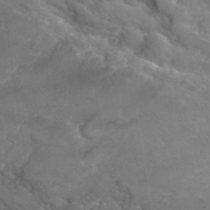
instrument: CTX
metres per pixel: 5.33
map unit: Hto
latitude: 36.1578
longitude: -47.2348
